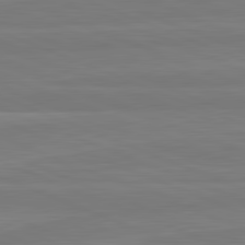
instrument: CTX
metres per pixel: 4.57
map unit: lApd
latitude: 81.9339
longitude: -174.7435
